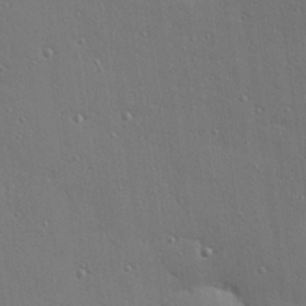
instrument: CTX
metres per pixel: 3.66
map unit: Hve
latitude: 27.2537
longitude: -90.6302
